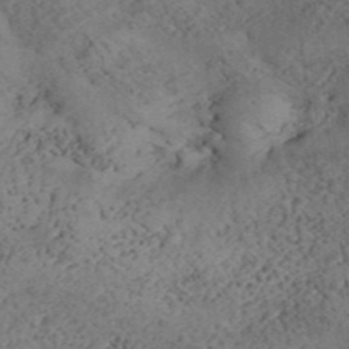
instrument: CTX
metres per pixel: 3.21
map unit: ANa
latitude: 36.9703
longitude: 18.3117
